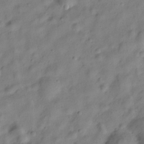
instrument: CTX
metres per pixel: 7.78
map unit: Hve
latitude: -29.2187
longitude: 93.5588
